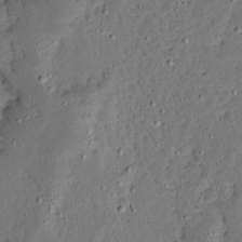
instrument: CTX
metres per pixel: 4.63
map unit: Ave
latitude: 13.6883
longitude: -138.1200
